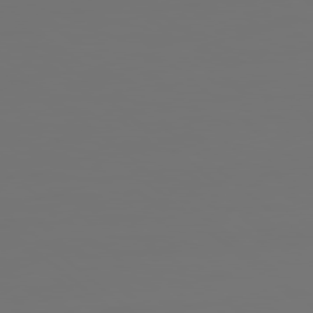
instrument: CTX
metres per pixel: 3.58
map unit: Hpe
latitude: 78.1956
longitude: 177.2754
